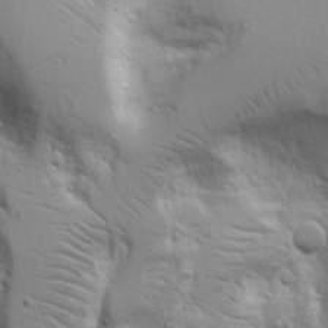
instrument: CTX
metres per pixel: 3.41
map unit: Aa
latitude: 16.9325
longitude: -125.4615
